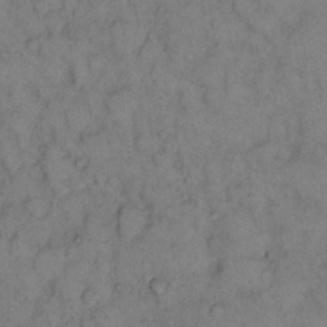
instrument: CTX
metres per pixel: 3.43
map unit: eHh
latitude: 12.1767
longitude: -62.9514
